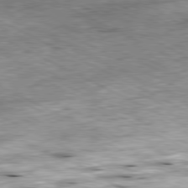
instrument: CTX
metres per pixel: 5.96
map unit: Ap
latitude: -81.0865
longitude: -88.7436
